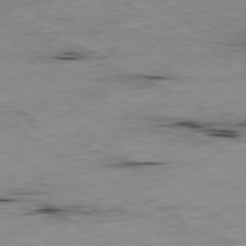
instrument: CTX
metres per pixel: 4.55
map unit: Ap
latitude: -80.6330
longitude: -92.8758
